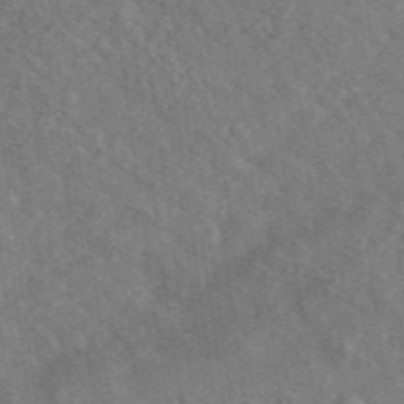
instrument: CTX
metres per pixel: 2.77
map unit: lHvf
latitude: 37.3293
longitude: -91.0647
